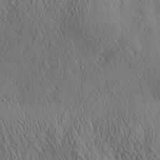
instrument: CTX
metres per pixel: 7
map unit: Aa
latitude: 26.4034
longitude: -141.3859
